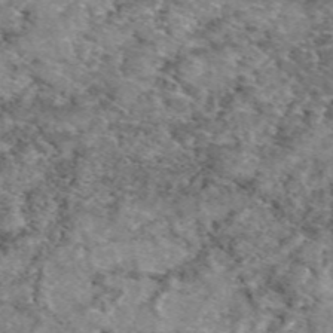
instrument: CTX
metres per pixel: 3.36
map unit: eAb
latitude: 49.4426
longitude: 110.1983
